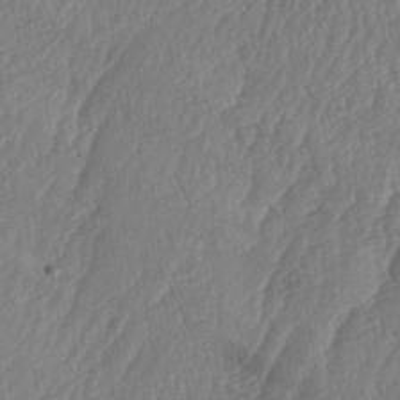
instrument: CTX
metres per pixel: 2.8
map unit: lAa
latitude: -5.9178
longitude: -130.2145
